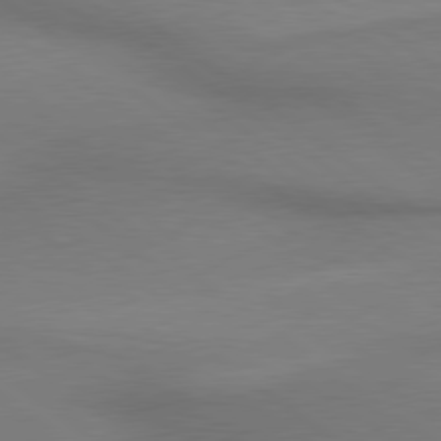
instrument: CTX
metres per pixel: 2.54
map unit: lApd
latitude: 79.2915
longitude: 179.5966
